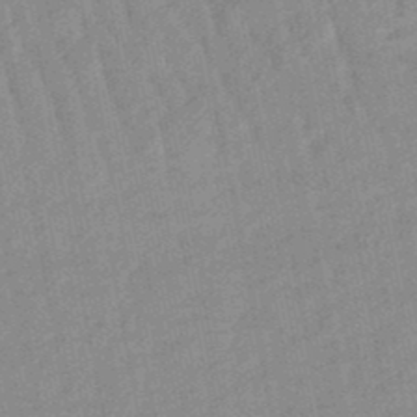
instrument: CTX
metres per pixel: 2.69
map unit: lHb
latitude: -48.0472
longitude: 77.8422
